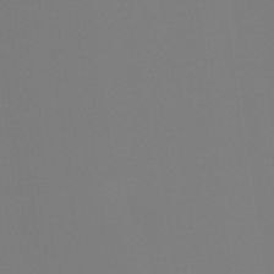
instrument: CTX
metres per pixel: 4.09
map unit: Ht
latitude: -4.3684
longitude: -61.3481
